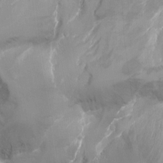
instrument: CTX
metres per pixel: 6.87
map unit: Nhu
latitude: -8.7274
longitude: -44.4412
